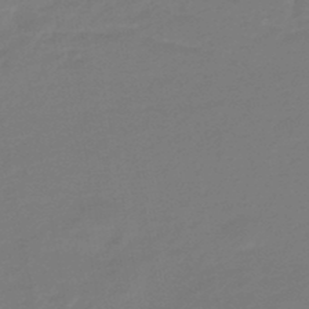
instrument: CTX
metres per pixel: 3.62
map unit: eHb
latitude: -46.5573
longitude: 88.3495
